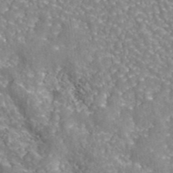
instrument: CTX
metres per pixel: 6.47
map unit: eAb
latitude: 43.2159
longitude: 105.8800
